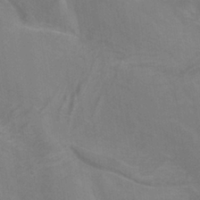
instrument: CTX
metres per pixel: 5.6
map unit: ANa
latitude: -37.6155
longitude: 95.4454
